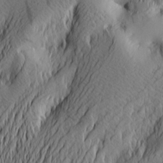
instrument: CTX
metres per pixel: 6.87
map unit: Htu
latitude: -2.2172
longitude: -177.0647
